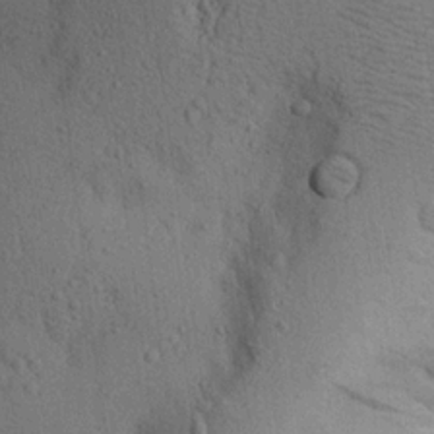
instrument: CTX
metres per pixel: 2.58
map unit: Aa
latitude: 23.1214
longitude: -144.8380
